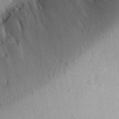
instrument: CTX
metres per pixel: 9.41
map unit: Aa
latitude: 27.8206
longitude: -144.1578
